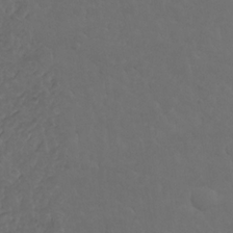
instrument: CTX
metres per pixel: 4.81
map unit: Nhu
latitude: 22.6112
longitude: -65.6316
